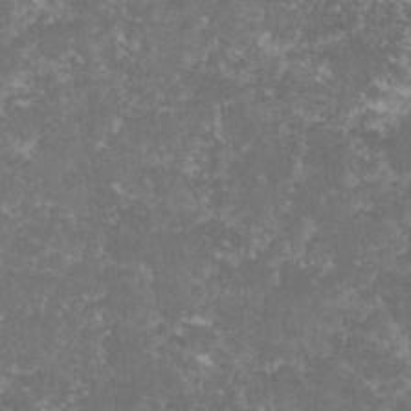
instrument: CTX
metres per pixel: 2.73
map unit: lHvf
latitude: -15.4266
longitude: -99.7071
